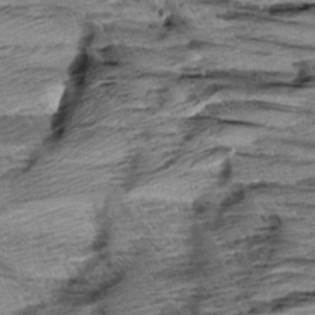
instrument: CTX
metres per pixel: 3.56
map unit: Aa
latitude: 8.5735
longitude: -137.9150
